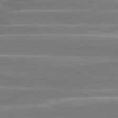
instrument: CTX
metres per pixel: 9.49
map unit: lApd
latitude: 81.1403
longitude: -131.1215
